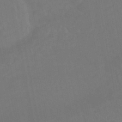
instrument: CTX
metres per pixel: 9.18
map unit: HNhu
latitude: -45.6911
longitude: 93.3888
